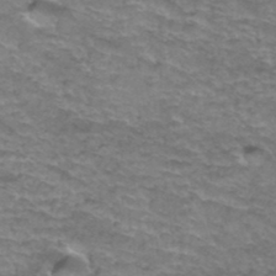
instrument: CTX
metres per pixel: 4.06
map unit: Hto
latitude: 37.1214
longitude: -42.0633
